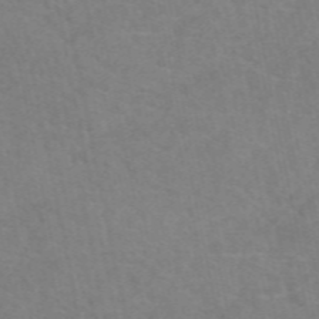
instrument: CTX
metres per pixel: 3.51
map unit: eAb
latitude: 50.4223
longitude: 104.6518
